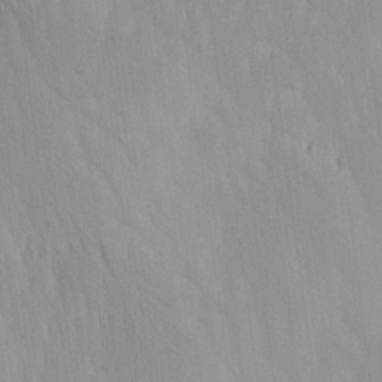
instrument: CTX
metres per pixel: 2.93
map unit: Ave
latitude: 12.8380
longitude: -105.7450
